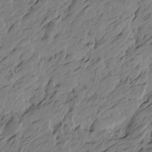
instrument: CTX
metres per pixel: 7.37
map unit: Htu
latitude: -5.6722
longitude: -179.4616
